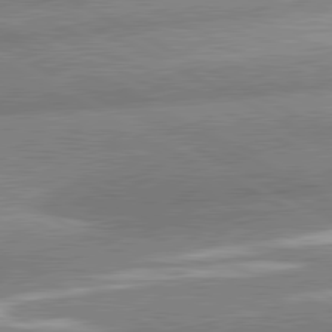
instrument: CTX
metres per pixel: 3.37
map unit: lApd
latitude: 81.1025
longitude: -163.0837
